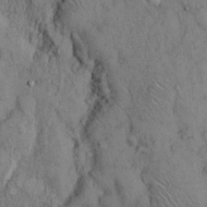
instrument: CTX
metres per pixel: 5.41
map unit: Hto
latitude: 11.3860
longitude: -59.7639
